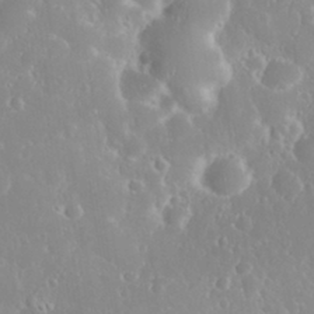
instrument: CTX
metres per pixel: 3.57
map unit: eHh
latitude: 31.3671
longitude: -58.5168
